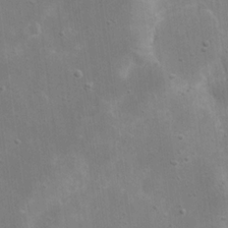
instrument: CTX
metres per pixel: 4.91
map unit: eHh
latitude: 21.6505
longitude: -67.3481
